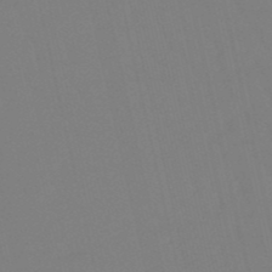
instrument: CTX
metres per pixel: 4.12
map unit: lHb
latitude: -49.2187
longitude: 76.0661
